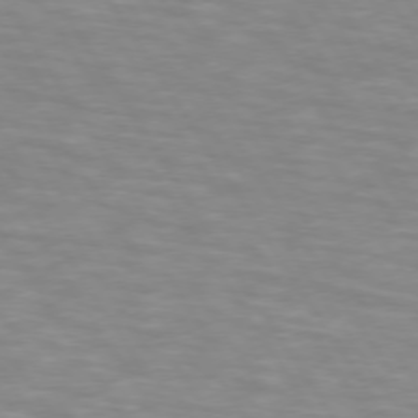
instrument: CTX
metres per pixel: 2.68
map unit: lApd
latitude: 74.0444
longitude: -53.6316
